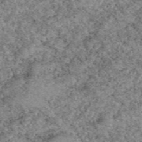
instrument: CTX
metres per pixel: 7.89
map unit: eAb
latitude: 49.4615
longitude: 109.3699
